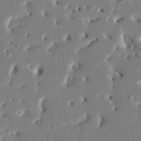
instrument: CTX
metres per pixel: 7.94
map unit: HNhu
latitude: 5.2726
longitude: -5.2537
